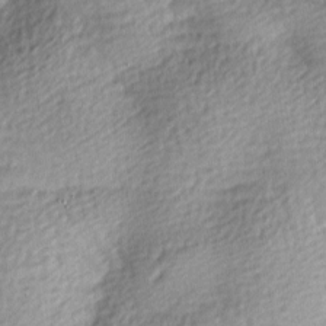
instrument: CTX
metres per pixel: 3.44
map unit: lAa
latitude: -9.6911
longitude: -125.1403
